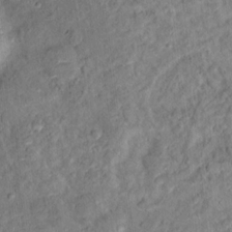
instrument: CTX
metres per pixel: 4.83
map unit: Ht
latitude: 14.1011
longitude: -39.4048
